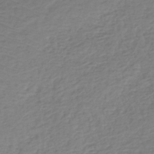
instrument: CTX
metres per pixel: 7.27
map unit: lHb
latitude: -43.8044
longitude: 70.0283
